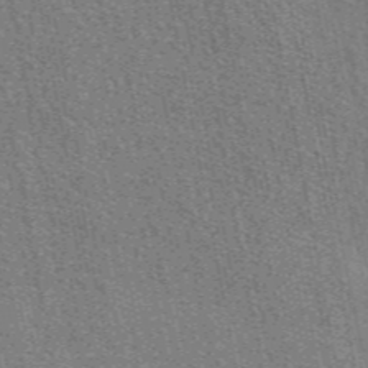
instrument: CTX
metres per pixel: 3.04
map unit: eAb
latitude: 49.4804
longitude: 116.5951
